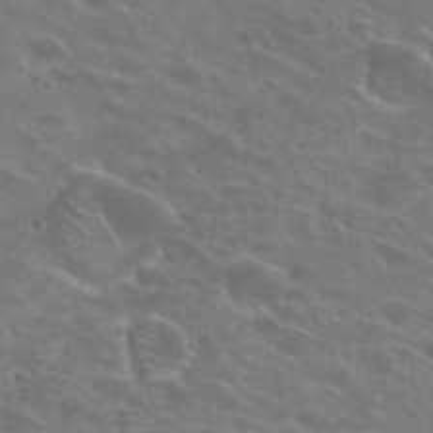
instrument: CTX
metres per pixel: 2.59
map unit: Hto
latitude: 23.4048
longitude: -39.3671
